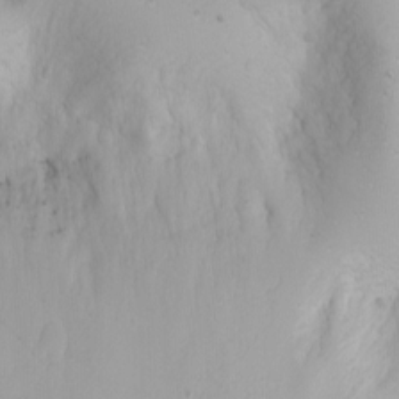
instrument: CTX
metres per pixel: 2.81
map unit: Nhu
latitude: -0.1228
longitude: -76.8380
